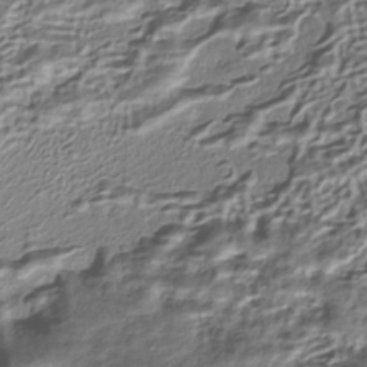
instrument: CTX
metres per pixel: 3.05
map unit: HNhu
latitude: -40.3495
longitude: 107.7100
